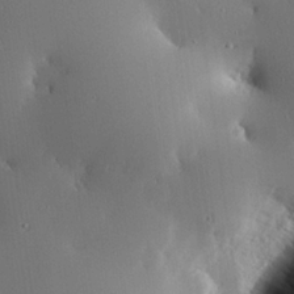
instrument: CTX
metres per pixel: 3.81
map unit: eHh
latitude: 23.6127
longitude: -91.2348
